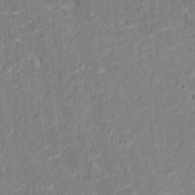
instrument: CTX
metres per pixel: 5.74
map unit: Hto
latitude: 12.1767
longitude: -38.2900
